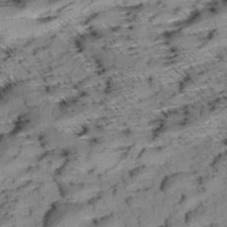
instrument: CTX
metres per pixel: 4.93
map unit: Aa
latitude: 9.1214
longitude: -140.6868
